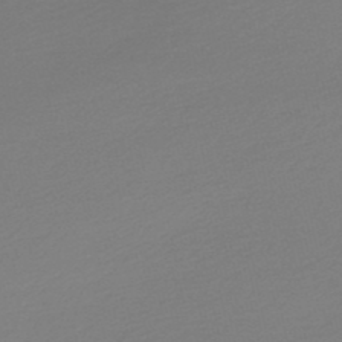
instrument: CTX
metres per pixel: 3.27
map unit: lHb
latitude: -47.4832
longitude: 60.4251
